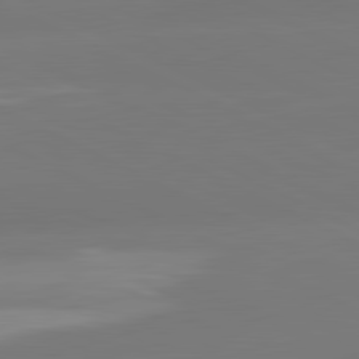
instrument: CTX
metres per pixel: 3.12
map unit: lApd
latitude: 81.5182
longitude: -164.0444
